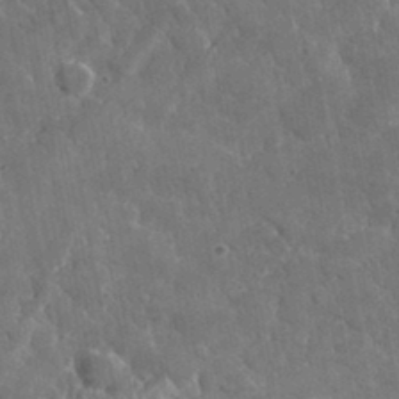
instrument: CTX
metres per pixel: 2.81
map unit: lHvf
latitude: 34.2711
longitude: -86.2522
